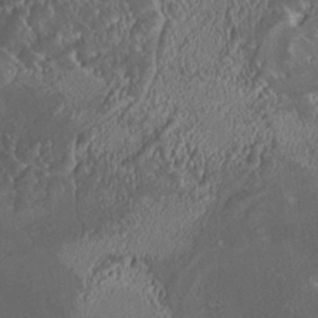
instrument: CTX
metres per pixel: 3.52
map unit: HNhu
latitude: 5.3293
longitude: 12.8975
